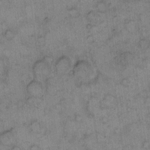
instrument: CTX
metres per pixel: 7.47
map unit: eHh
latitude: 9.4427
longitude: -63.6694
